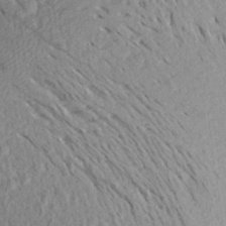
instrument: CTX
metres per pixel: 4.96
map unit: Aa
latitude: 27.3482
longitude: -144.0255
